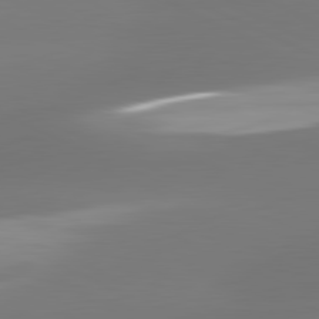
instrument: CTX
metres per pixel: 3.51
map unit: lApd
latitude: 81.6316
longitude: -164.8002
